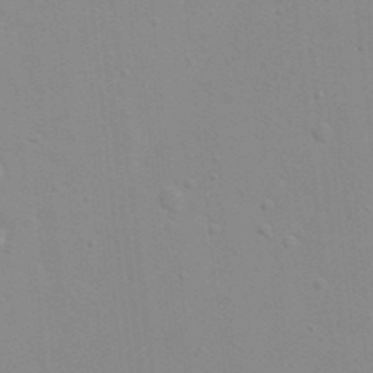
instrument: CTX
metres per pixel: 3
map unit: eHh
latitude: 20.9703
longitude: -64.1200
